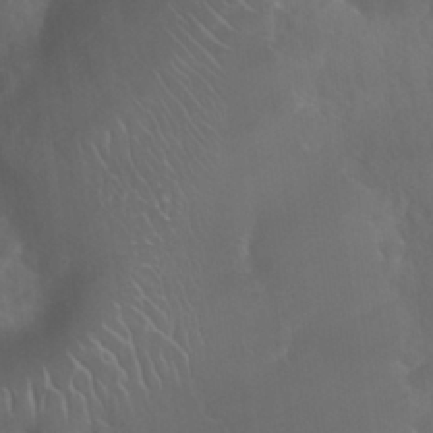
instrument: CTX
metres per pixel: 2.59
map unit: Nhu
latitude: 27.8206
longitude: -62.4412
